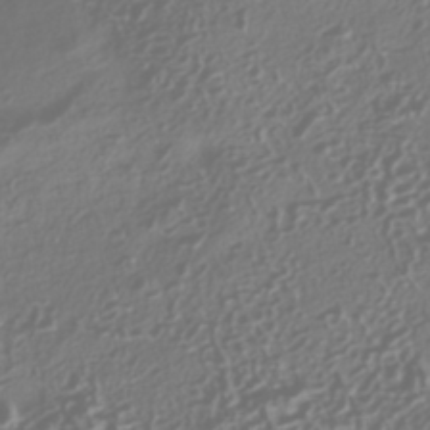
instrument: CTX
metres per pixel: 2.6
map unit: HNhu
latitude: -42.5951
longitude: 106.1606
